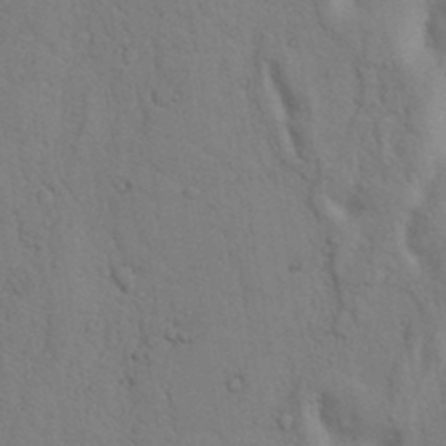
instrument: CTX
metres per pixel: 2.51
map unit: Nhu
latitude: 17.2159
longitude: -75.9717
